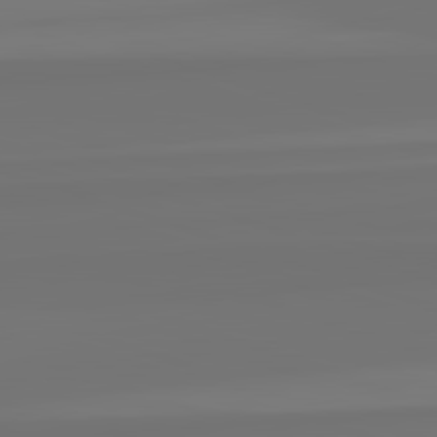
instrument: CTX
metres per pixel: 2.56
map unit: lApd
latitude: 82.7624
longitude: 171.5966
